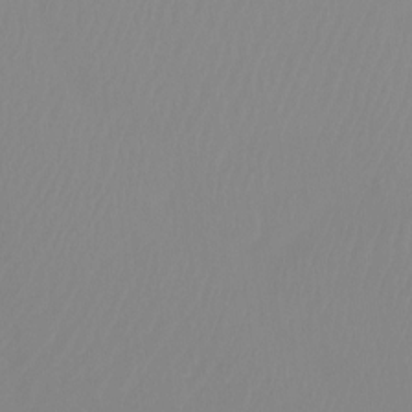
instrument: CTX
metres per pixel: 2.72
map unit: Ht
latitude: -14.6708
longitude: -50.4790
